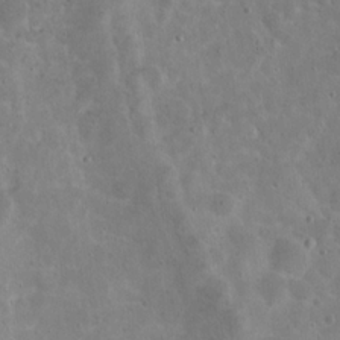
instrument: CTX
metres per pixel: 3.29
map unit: Nhu
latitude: 16.9892
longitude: -30.8002
